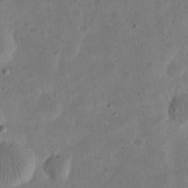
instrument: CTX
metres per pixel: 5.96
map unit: eHh
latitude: 21.1214
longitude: -69.1025
